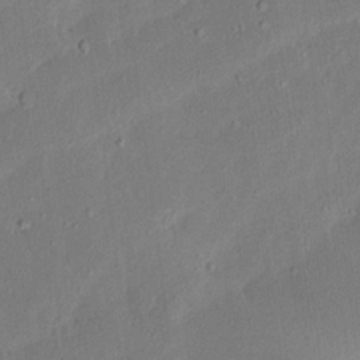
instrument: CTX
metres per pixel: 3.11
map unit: Ave
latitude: 15.8017
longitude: -138.8569
